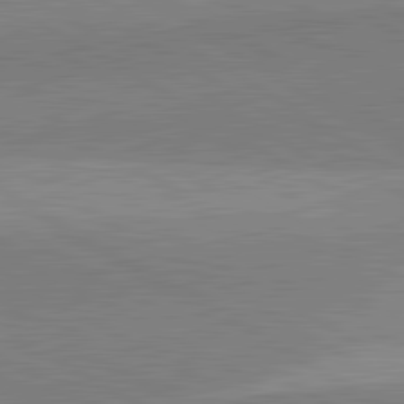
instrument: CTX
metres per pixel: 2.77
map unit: lApd
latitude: 81.9528
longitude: 139.6911
